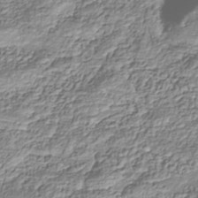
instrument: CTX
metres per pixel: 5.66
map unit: Nhu
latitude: -38.1984
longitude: -81.8394
